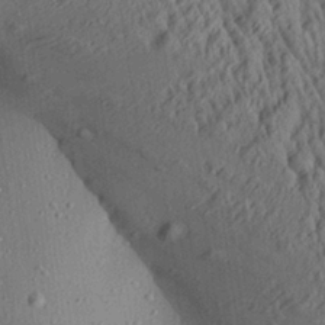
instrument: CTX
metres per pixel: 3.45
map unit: Aa
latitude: 27.3482
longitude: -135.8772
